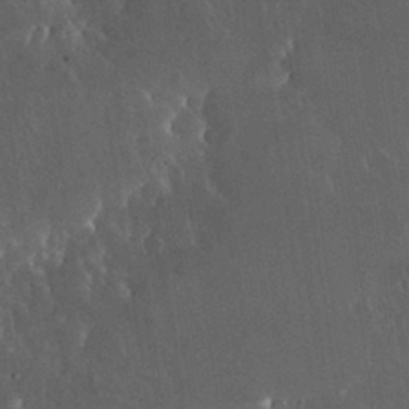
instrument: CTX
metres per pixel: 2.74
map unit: Nhu
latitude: 30.5357
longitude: -57.0458
